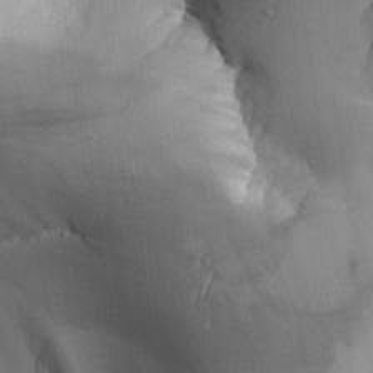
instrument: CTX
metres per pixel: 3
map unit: Aa
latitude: 25.5938
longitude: -127.4238
